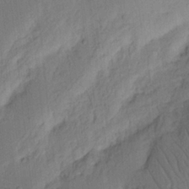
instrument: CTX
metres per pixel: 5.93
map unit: Nhu
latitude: 15.6694
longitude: -75.3293
